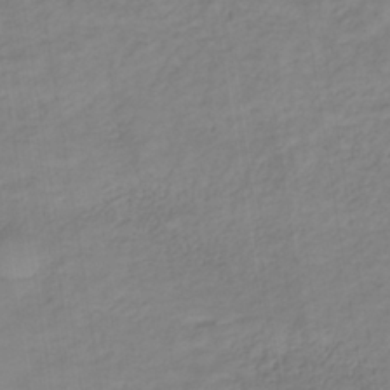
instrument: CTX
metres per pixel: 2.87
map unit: lHb
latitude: -36.8219
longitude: 70.9164
